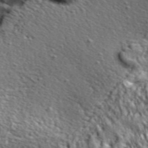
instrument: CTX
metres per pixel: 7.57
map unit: lHvf
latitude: 36.7058
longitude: -87.1025
